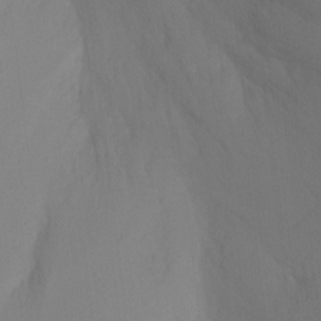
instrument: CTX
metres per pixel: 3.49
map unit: Ht
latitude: -16.4629
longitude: -48.4223
